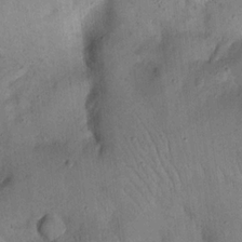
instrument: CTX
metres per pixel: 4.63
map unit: eHh
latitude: 20.4412
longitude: -59.9906
